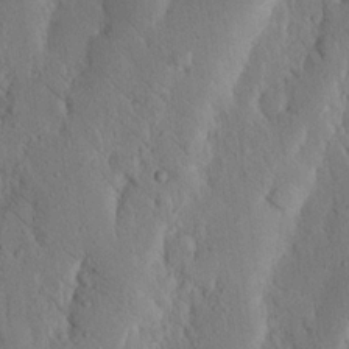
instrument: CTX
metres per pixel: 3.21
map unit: Nhu
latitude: 20.0444
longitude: -74.9325
